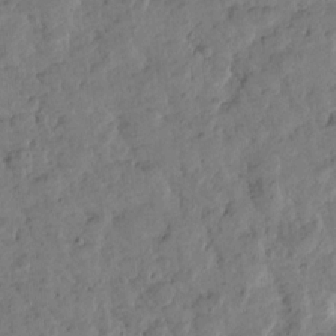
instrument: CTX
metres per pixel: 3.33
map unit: Htu
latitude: 2.0633
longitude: 178.1039
